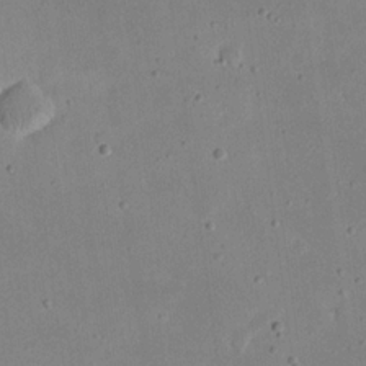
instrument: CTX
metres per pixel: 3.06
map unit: eHh
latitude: 21.0081
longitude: -70.4790
